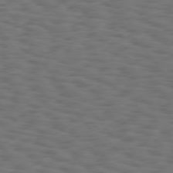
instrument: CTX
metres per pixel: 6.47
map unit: Hpe
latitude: 75.6883
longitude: -134.0822
